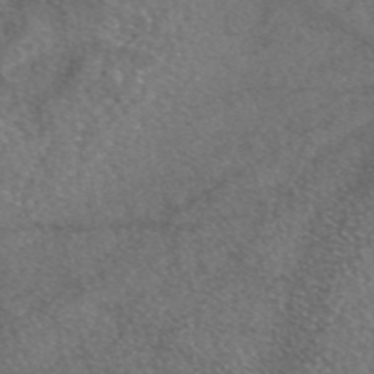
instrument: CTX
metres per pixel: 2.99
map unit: eAb
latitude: 46.7813
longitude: 110.6707
